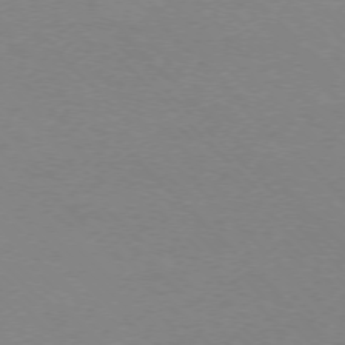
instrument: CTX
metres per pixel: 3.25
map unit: Ap
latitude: -75.8423
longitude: -82.1766
